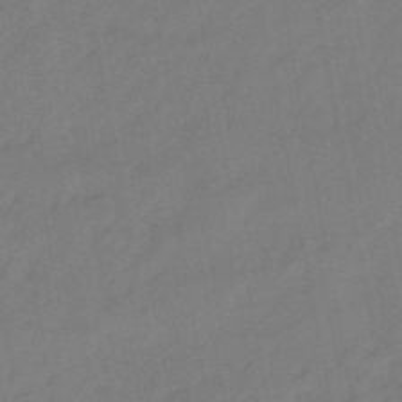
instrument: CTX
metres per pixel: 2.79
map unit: eHb
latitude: -47.0864
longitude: 80.7841
